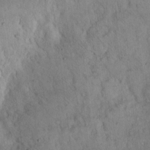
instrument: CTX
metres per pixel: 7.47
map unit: Hto
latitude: 13.8583
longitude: -56.8191
